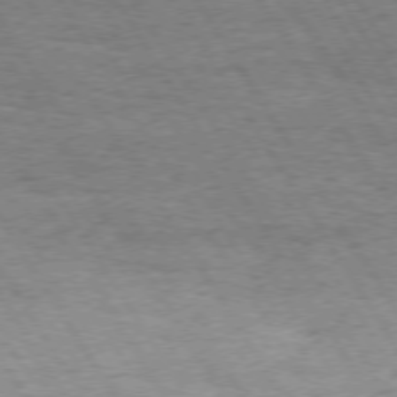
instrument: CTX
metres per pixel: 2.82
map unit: Hpe
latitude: 73.5372
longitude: -130.2334
